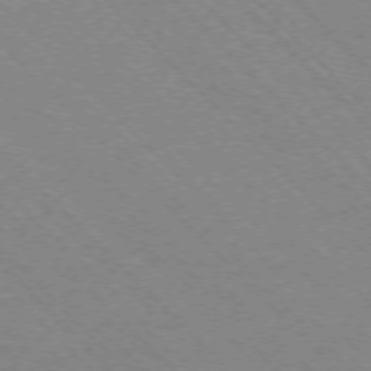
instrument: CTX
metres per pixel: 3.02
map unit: Ap
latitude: -75.5211
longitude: -80.6490
